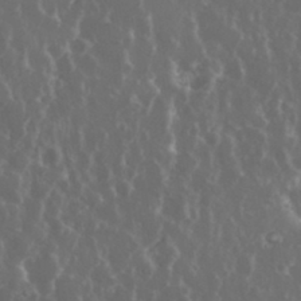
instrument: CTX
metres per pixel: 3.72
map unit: eHh
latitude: 34.1011
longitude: -59.0081
